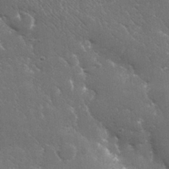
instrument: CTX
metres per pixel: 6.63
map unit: lHvf
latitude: 32.1011
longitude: -89.2726
